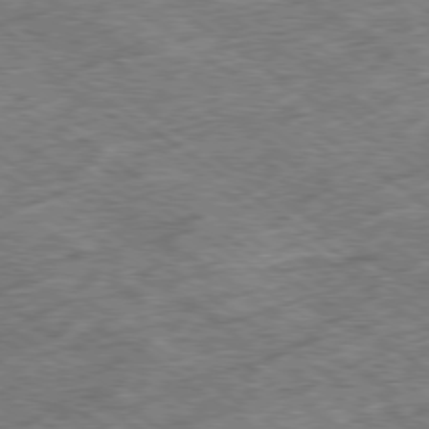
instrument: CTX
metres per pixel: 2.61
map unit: Ap
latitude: -79.3320
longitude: -50.2711
